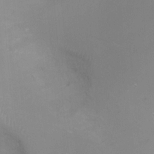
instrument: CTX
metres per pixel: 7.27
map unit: Ht
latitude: -10.0850
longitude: -28.2144
